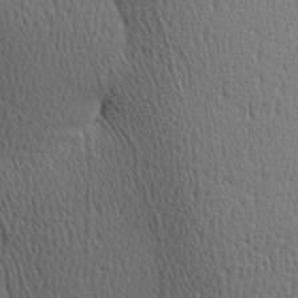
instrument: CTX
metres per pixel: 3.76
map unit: Hve
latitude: 3.1592
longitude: -124.7246
